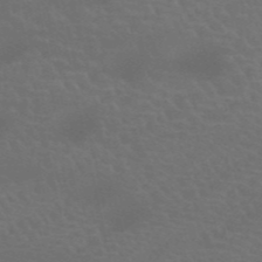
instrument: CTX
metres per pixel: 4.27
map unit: HNb
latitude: -52.9730
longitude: -51.0836
